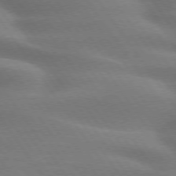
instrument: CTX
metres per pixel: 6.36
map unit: lApd
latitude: 74.9703
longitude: -59.1403
